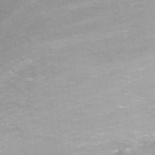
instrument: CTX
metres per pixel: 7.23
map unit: Nhu
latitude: -13.4077
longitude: -57.3670
